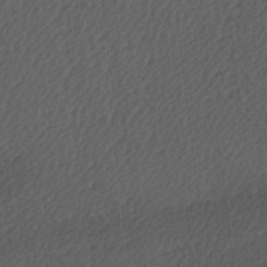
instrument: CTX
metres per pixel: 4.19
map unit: Ave
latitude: 9.4049
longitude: -106.6679
